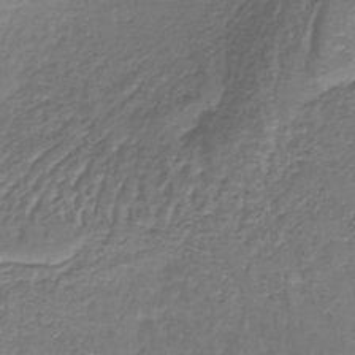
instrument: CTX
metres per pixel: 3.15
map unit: lHb
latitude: -38.6141
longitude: 60.9920
